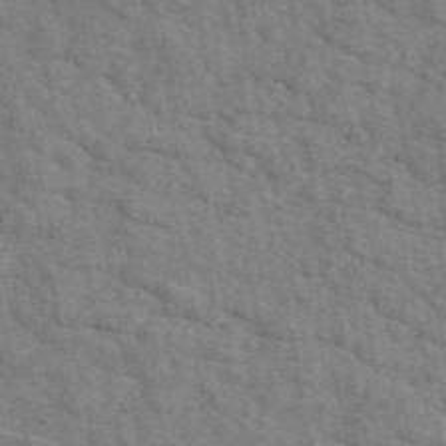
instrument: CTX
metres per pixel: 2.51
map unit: eAb
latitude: 48.8380
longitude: 106.2362
